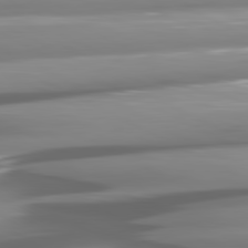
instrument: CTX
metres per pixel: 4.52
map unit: lApd
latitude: 81.0647
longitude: -145.3859
